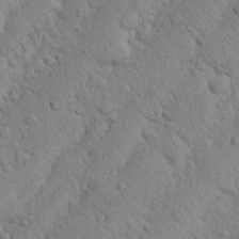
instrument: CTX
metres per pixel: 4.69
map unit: Nhu
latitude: 20.5924
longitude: -74.6302
